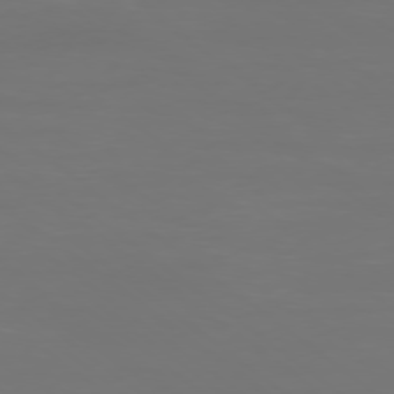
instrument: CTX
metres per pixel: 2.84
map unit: Ap
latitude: -78.3873
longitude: -93.9717
